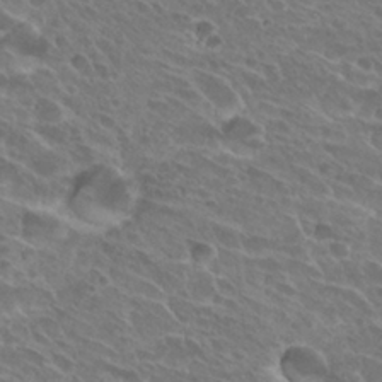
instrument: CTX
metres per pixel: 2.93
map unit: Hto
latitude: 27.4993
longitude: -39.4426
